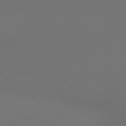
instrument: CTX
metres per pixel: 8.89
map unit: lApd
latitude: 80.9703
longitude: 153.7855
